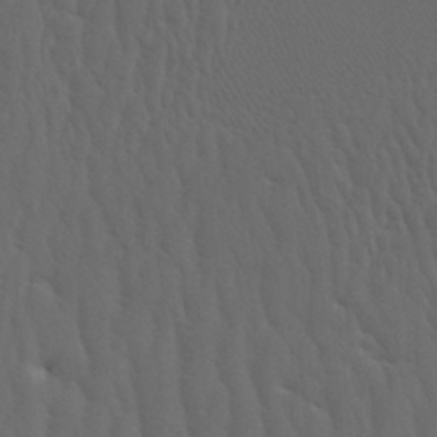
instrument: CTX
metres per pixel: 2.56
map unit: Htu
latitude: -3.8611
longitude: -72.4979
